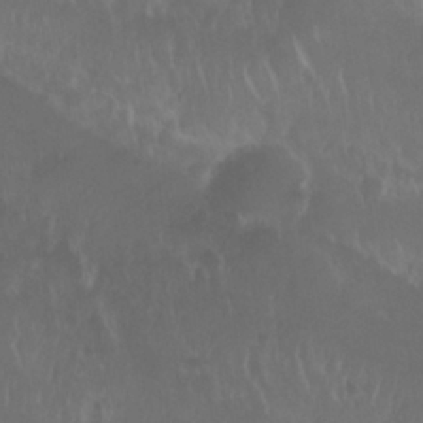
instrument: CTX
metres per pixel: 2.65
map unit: Nhu
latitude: 29.3293
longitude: -56.2333
